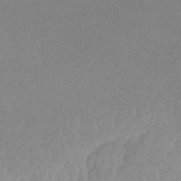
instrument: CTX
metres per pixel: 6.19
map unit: HNhu
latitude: -44.8786
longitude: 90.7086
